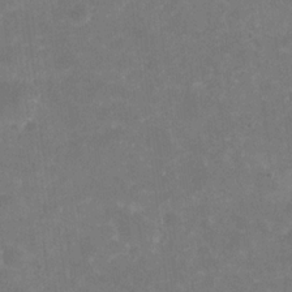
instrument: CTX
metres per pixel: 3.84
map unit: eHh
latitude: 20.3279
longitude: -63.8773
